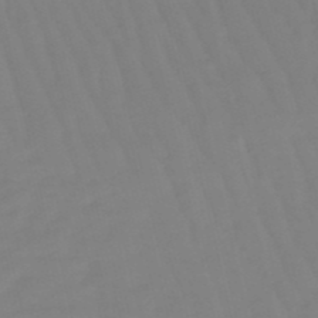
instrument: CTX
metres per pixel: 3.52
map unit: lHb
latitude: -49.4833
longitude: 76.4062
